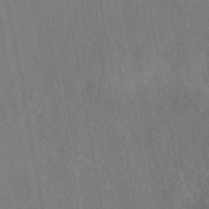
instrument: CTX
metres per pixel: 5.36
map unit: eAb
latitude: 42.7813
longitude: 109.4832
